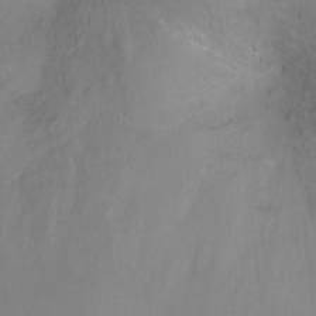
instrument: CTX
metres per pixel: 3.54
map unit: Ht
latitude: -6.8219
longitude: -33.6883
